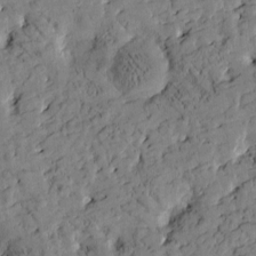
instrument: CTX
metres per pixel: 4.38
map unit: Htu
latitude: -2.7841
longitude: 175.3509
